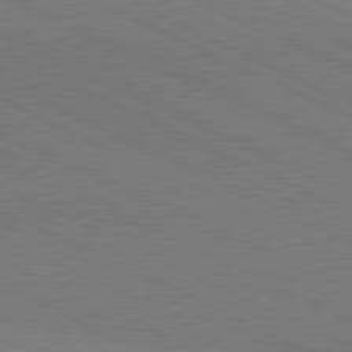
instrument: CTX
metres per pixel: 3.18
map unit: lApd
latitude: 81.0080
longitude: 148.1606
